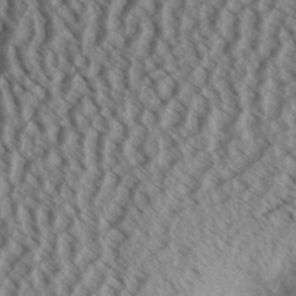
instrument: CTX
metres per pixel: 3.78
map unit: Aa
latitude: 32.4034
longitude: -137.7828
